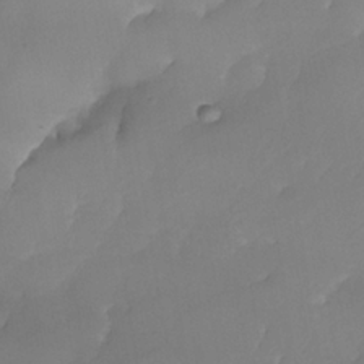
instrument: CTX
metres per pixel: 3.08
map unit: Nhe
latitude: -37.3320
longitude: -118.6490
